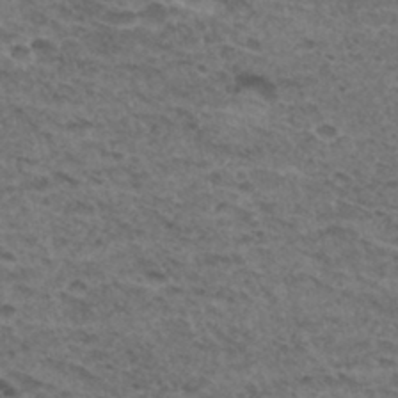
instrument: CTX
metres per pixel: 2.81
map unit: Hto
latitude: 32.9892
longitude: -47.7072
